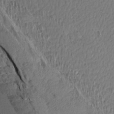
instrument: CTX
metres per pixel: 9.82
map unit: Aa
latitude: 13.5938
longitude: -143.9528
